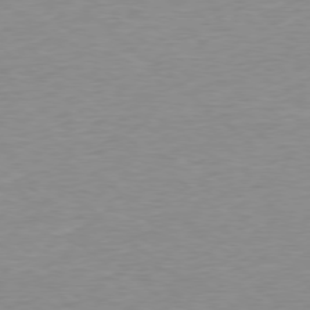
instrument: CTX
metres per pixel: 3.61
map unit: Ap
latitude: -78.1794
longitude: -87.6694
